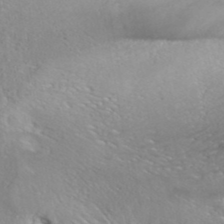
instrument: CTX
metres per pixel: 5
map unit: ANa
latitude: 39.6505
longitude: 24.1795
